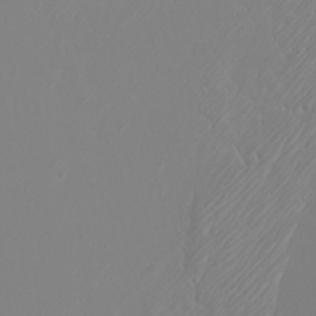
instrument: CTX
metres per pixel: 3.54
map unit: Htu
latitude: -5.3509
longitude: -72.5357
